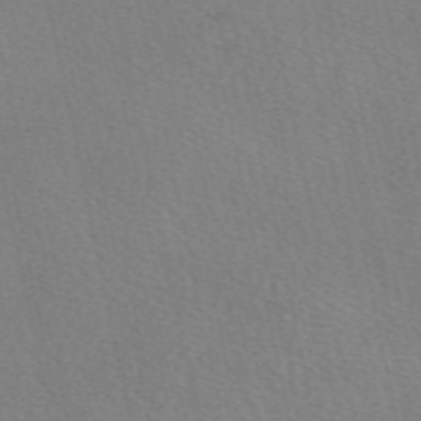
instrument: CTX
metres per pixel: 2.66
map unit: eAb
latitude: 51.0080
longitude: 108.9353
